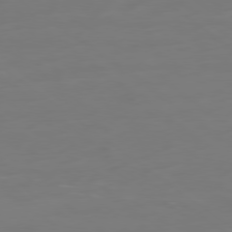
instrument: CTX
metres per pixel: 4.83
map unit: Ap
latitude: -79.8044
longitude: -60.4790
